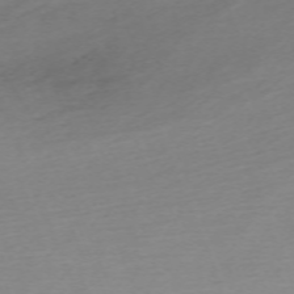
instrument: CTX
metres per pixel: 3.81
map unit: Nhu
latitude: -67.9745
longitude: 39.5966
